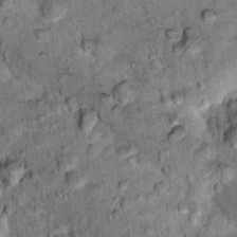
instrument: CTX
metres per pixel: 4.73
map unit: Nhu
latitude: 15.8017
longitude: -32.5923
